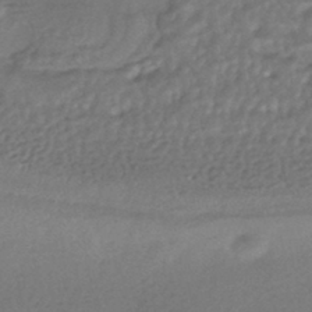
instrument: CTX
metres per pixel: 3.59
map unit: HNhu
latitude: -43.5588
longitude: 95.1620
